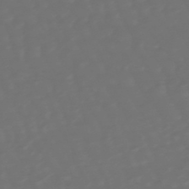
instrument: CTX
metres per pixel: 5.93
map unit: lHb
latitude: -47.7477
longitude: 81.5966
